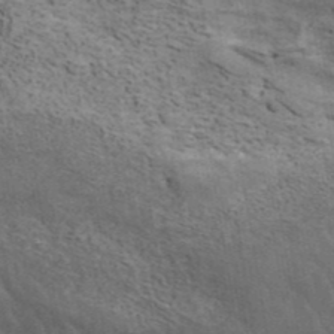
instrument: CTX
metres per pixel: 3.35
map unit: ANa
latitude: 41.8583
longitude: 16.3685
